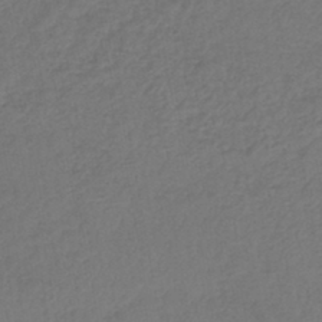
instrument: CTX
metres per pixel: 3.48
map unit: lHb
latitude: -42.9541
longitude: 76.5952
